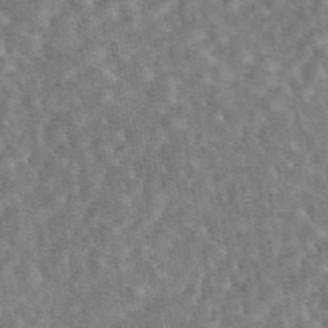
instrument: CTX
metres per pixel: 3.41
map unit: eAb
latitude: 44.6868
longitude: 116.2739
